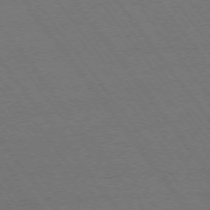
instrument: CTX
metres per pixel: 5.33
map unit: Ap
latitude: -74.6708
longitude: -77.2348
